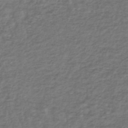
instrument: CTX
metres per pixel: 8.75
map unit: lHb
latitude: -43.8044
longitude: 72.5574
